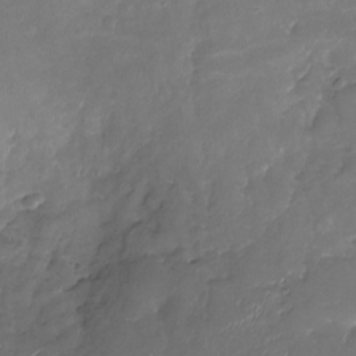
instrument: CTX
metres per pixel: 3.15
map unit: Nhu
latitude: -19.7856
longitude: -57.9339
